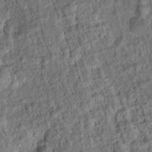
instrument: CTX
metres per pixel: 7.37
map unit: Hto
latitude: 15.0081
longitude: -40.5734
